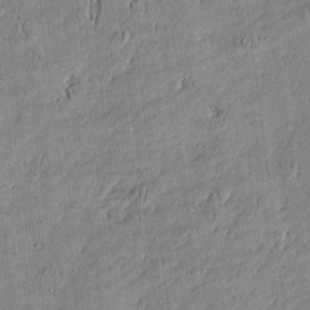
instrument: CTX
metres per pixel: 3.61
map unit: Htu
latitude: -6.0850
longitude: 176.6141
